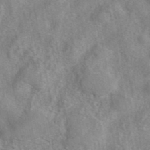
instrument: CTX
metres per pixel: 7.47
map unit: eAb
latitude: 41.3859
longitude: 105.5021
